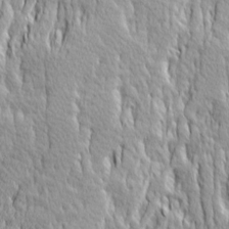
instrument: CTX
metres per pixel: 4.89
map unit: Ave
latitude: 14.2523
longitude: -133.6316
